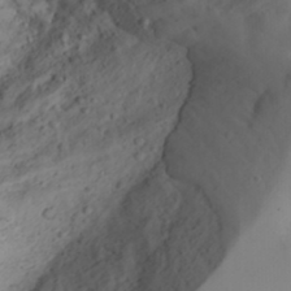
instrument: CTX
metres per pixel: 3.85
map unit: Aa
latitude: 24.6301
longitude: -131.3860
